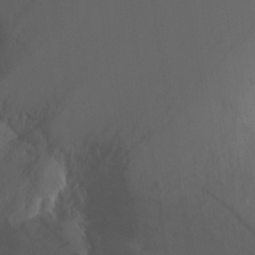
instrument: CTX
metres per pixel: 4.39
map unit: Ht
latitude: -2.3684
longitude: -28.5168
